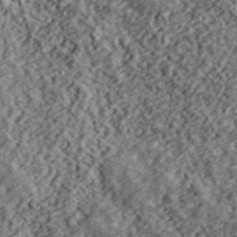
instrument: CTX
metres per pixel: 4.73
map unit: lHvf
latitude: 40.4412
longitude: -88.0255
